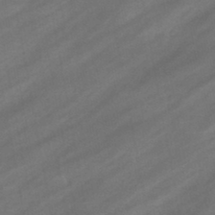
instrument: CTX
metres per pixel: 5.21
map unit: eHb
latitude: -44.5952
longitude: 85.8989
